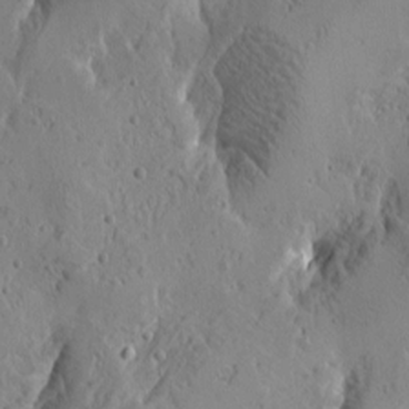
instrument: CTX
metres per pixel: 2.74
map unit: Htu
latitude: -4.0094
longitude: -177.0458
